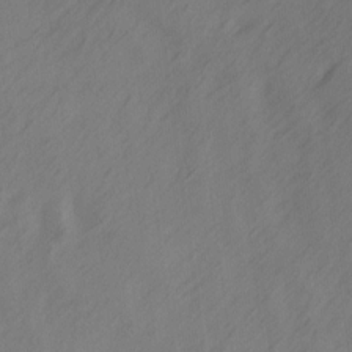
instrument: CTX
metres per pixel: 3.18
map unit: Ave
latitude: 13.7828
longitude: -105.9717
